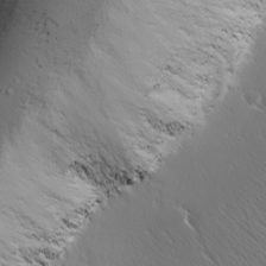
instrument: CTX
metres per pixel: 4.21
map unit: Ave
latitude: 8.5168
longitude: -105.9150
